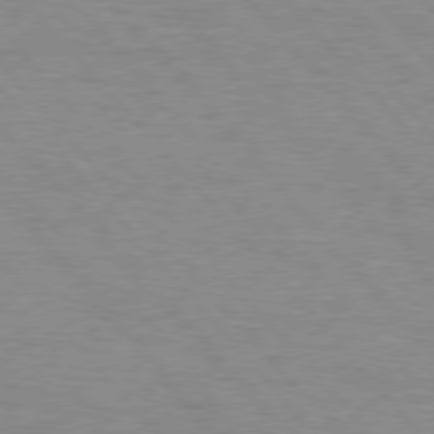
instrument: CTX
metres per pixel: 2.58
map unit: lApd
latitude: 76.0822
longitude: -87.0647
